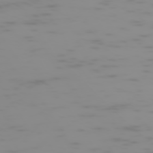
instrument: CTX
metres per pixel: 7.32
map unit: Hpe
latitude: -74.3307
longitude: 5.5777
